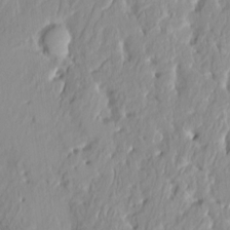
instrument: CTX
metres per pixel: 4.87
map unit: HNhu
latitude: 2.4412
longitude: 7.6911
